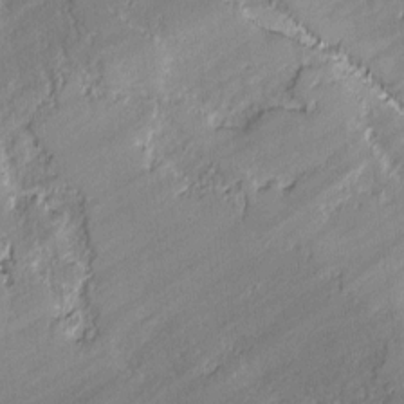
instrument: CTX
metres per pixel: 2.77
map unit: lAvf
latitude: -1.6155
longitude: -108.7435
